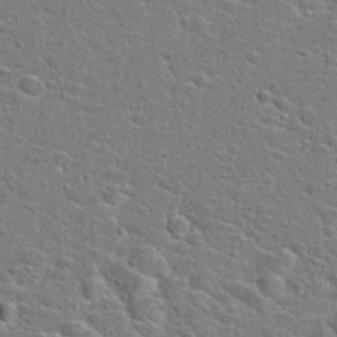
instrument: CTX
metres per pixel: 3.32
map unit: Hto
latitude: 24.9702
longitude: -49.1025
